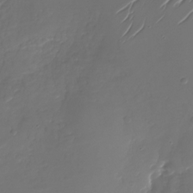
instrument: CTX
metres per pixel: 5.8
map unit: Nhu
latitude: -28.0472
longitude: -67.4993
